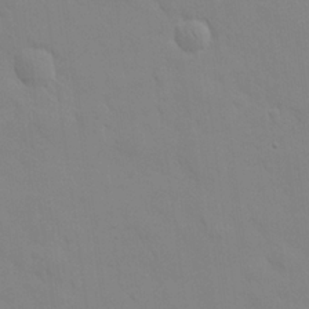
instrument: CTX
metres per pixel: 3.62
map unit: eHh
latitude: 25.1592
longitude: -65.5560
